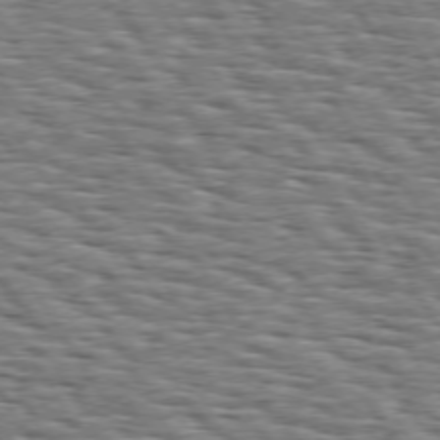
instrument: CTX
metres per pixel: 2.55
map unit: Hpe
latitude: 73.8017
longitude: -137.8017
